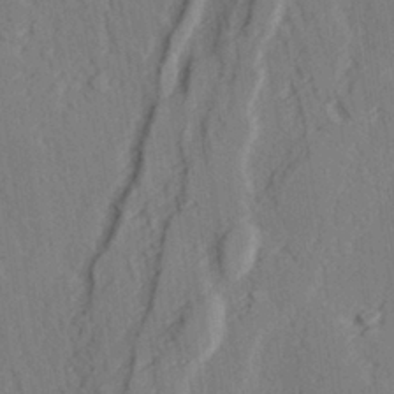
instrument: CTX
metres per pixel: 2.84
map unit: lAvf
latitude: 28.6490
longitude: -109.2537
